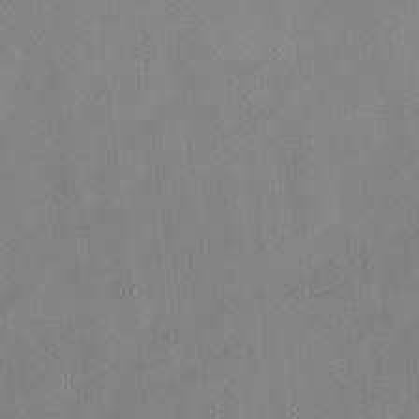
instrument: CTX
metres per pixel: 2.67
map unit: HNhu
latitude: -0.8408
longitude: -3.4615
